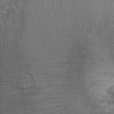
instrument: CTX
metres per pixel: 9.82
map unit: Ht
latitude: -0.6141
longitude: -15.8962
